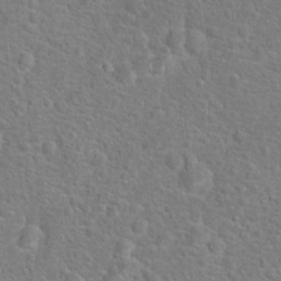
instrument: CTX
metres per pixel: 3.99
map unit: Hto
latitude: 17.2915
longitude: -41.9906
